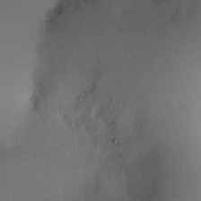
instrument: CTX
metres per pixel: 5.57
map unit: HNhu
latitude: 3.9339
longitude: -5.3104
